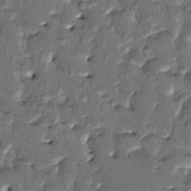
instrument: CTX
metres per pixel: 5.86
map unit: HNhu
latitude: 4.7246
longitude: 9.3698
